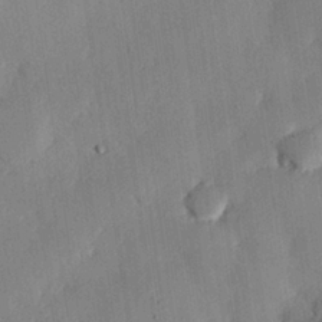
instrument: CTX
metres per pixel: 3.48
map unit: eHh
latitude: 26.5546
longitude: -82.2144
